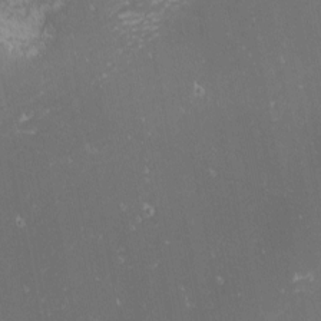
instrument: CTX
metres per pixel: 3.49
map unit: Nhu
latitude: -1.5588
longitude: -81.2159
